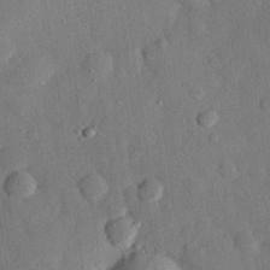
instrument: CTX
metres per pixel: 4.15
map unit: eHh
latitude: 27.4049
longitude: -77.9717
